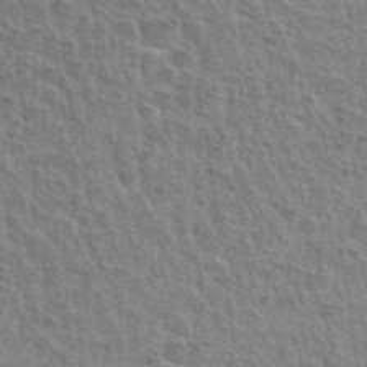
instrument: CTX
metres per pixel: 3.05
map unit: Hto
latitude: 35.6694
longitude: -50.0822
